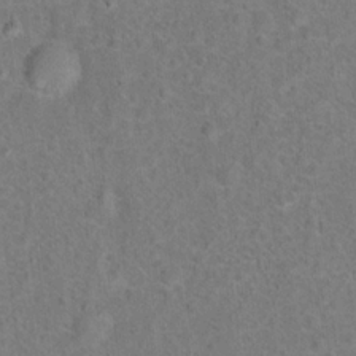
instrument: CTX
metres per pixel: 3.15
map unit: Hto
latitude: 15.7828
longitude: -41.8772
